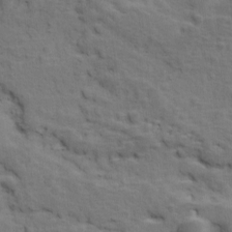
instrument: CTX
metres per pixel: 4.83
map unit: Ave
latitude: 11.1592
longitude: -103.8394
